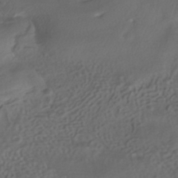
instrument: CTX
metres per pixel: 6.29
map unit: HNhu
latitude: -39.5210
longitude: 96.9542
